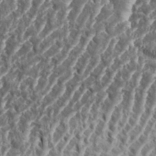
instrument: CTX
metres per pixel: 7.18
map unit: eHh
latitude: 34.8569
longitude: -137.8584
